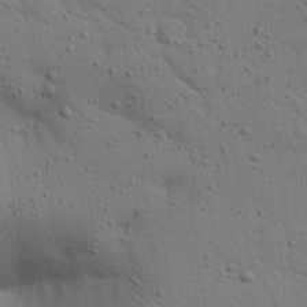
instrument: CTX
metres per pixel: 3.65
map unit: Aa
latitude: 27.5749
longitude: -130.1578
